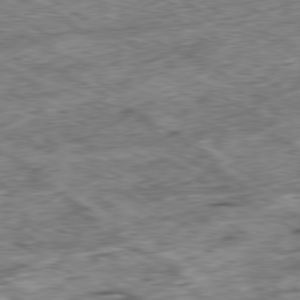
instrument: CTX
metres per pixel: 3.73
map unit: Hpe
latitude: -80.1795
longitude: 23.0676
